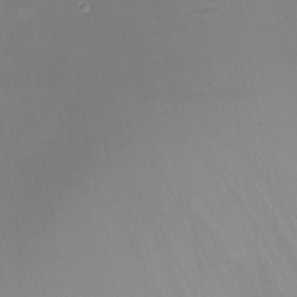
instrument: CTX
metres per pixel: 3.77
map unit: Nhu
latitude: -8.3684
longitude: -50.5734
